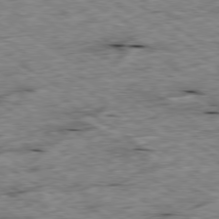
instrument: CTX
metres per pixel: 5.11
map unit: Ap
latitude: -79.7666
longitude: -86.7624
